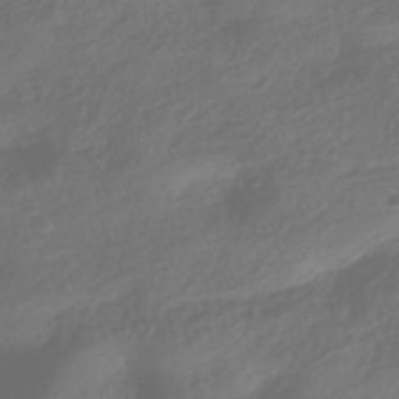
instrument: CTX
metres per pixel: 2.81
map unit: HNhu
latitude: -42.2550
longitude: 106.0661
